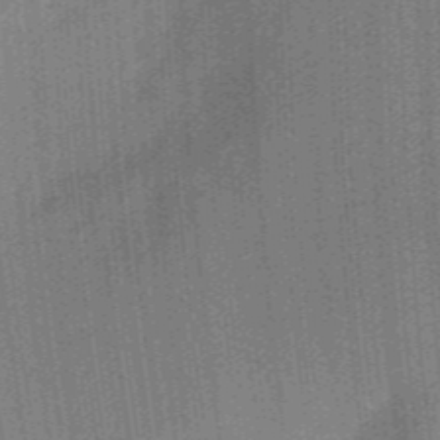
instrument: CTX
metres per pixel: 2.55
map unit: Ave
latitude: 22.9703
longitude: -136.2712
